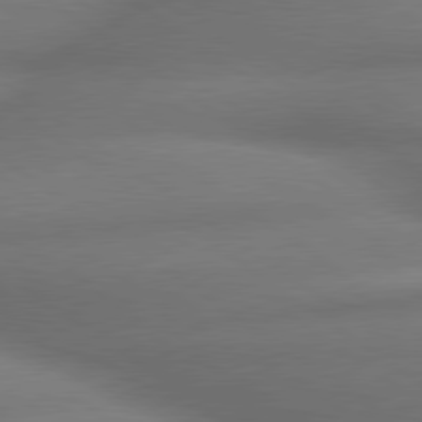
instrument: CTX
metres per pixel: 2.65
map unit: lApd
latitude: 79.8961
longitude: -167.9528
